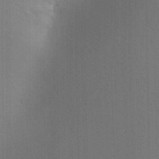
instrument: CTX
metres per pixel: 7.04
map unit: Ave
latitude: 23.5938
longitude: -136.4601
